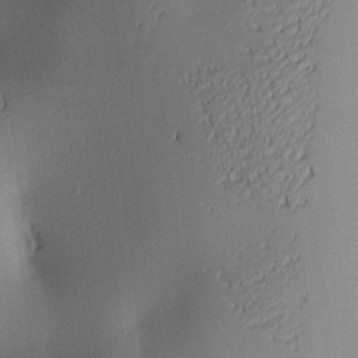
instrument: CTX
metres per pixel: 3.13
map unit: lAa
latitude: 2.5545
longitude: -116.0255
